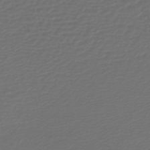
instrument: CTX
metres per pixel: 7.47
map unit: lHb
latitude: -43.5966
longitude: 76.9164
